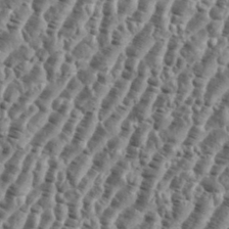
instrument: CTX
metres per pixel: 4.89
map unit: eHh
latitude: 36.3845
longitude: -135.7827
